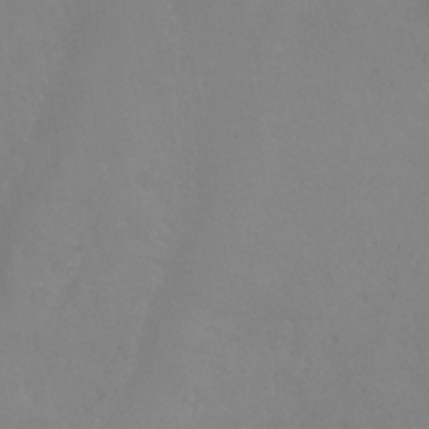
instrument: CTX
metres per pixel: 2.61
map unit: Ht
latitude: 2.0255
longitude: -33.4993
